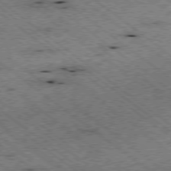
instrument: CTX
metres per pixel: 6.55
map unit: Ap
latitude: -78.7652
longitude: -50.8380
